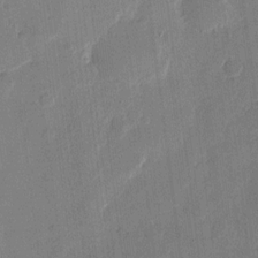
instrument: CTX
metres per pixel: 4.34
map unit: eHh
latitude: 12.4223
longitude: -68.7435
